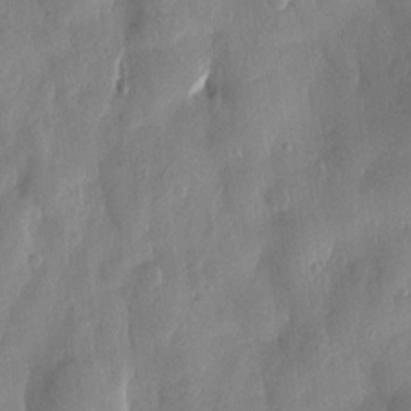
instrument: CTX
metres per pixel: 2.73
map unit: Htu
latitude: -0.0661
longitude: -177.0080
